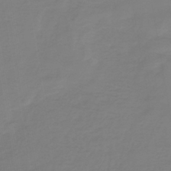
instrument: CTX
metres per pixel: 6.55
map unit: lHb
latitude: -42.2361
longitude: 63.7477
